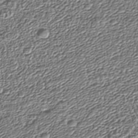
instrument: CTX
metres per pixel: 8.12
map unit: Nhu
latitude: -39.6722
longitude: -83.7827
